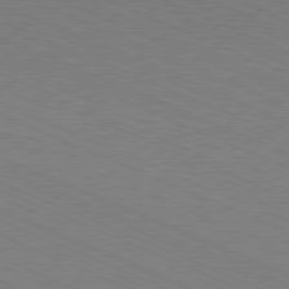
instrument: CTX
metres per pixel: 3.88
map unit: Hpe
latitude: -81.5399
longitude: 16.4440
